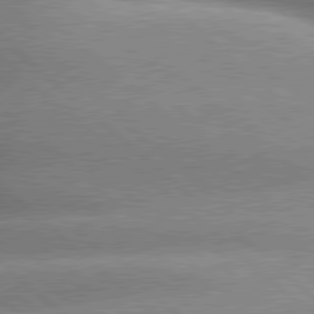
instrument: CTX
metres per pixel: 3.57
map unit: lApd
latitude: 79.8017
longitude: -148.0255
